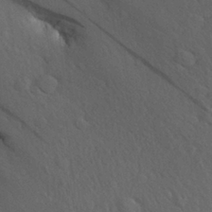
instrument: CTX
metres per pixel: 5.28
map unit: Aa
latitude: 27.8583
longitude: -143.0836
